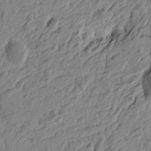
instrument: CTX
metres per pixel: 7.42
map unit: Htu
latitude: -4.3684
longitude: -179.0459
